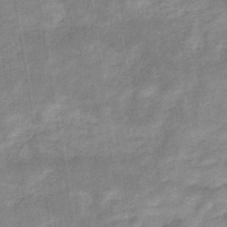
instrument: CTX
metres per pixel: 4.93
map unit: eHb
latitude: -35.2754
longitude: 74.4062
